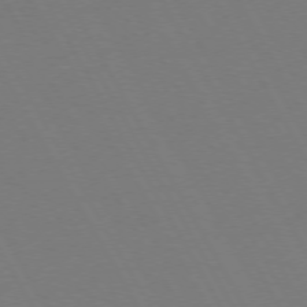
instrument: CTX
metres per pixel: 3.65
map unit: Hpe
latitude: 72.8002
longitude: -127.2726
